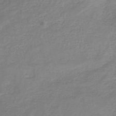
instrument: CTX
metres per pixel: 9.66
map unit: HNb
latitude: -34.0850
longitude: 55.9178
